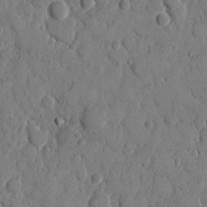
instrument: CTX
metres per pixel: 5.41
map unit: eHh
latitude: 9.3482
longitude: -67.3292
